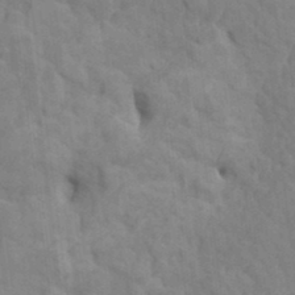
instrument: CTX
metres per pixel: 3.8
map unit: HNhu
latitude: 4.4412
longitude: -2.7435
